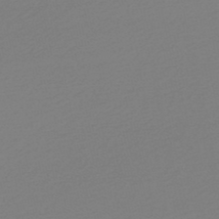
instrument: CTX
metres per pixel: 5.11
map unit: lHb
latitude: -47.4832
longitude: 60.3306
